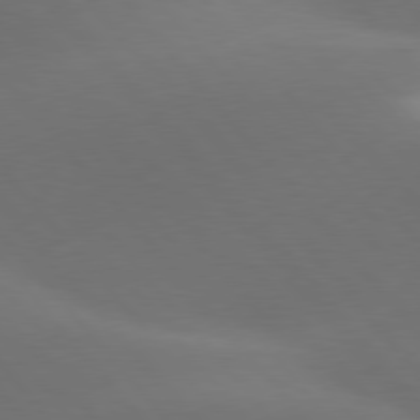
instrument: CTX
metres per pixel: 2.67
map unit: lApd
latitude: 77.9717
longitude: -53.3293
